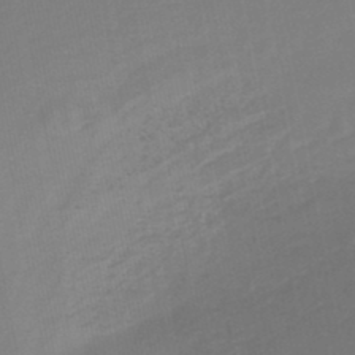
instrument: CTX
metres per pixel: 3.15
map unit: lHb
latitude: -44.7085
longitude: 74.9920
